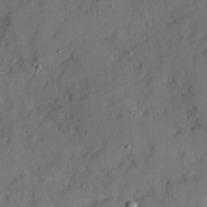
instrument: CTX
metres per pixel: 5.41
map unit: Ave
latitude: 20.3656
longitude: -129.1781
